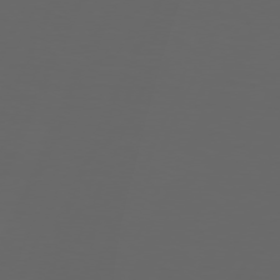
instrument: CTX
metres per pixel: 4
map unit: Hpe
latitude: 73.8584
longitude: -126.9325
